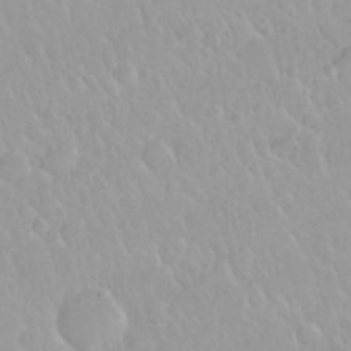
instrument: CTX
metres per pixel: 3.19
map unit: Nhu
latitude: 29.6694
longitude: -55.4615
